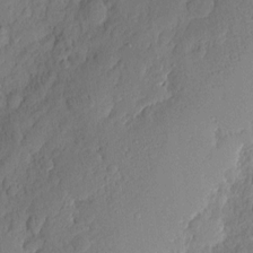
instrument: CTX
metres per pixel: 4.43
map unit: eHh
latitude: 6.7057
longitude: -75.0458
